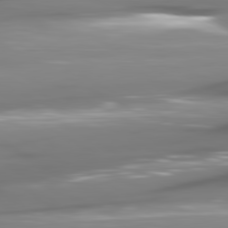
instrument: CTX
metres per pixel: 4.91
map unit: lApd
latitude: 80.8002
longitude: -144.8758
